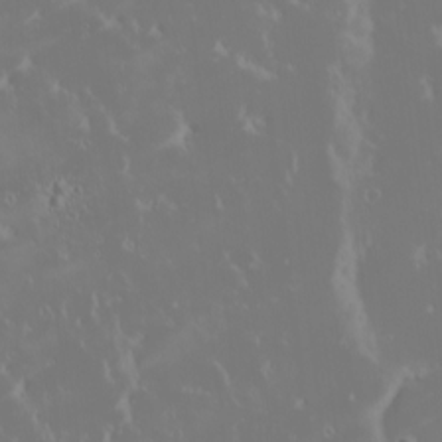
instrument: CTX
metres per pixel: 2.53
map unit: eHh
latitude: -2.1227
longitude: 20.1416
